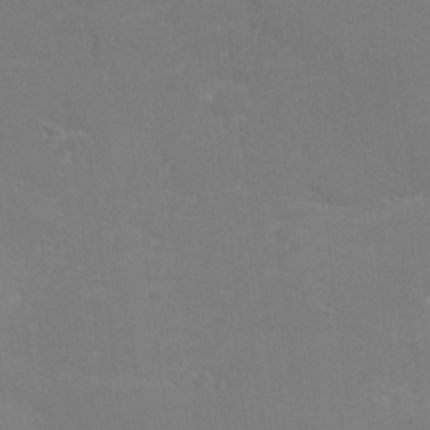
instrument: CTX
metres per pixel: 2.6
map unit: lHvf
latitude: 24.7057
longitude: 141.1998
